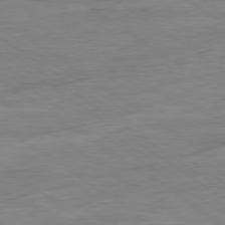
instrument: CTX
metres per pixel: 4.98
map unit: Ap
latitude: -80.3307
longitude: -80.2522
